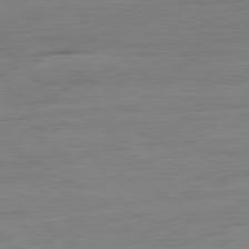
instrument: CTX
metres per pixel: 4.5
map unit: Ap
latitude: -80.9920
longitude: -79.8017
